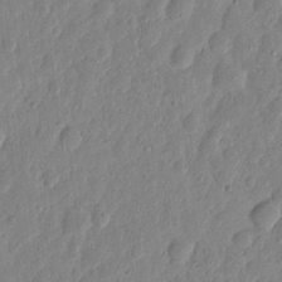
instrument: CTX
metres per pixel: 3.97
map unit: eHh
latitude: 6.4601
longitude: -71.5182
